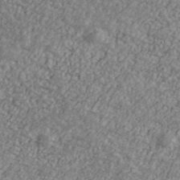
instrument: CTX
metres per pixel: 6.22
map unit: Ave
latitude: 41.0269
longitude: -111.3860
